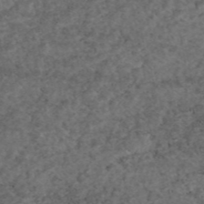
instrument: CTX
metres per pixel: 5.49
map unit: eAb
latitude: 45.8205
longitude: 114.2928
